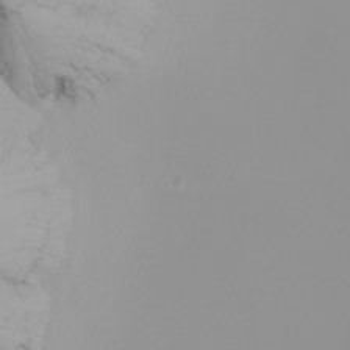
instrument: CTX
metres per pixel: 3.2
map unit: Nhu
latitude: -8.4440
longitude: -95.4427
